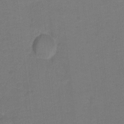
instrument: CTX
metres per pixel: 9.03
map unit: Hto
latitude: -1.2565
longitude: -34.4034
